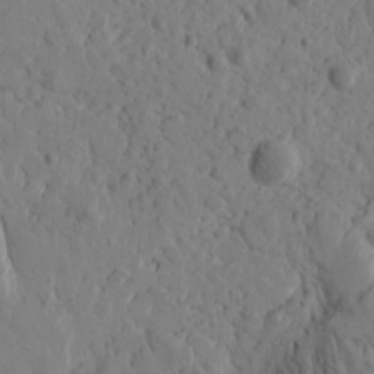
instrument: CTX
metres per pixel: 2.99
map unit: Htu
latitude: -0.7275
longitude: -177.2726
